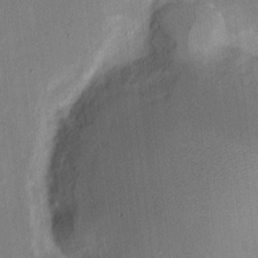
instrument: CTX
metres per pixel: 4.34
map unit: eHh
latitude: 6.3845
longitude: -66.7246
